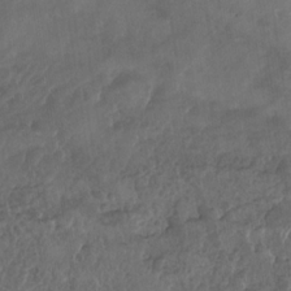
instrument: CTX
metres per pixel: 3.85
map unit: Nhu
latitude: -30.8786
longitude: -62.2145
